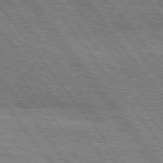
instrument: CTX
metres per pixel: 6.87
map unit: Hpe
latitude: 75.6505
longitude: -152.5546
